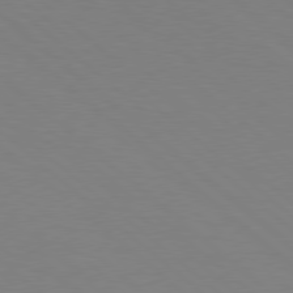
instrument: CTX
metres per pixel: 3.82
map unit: Hpe
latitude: 78.3090
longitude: -176.5923
